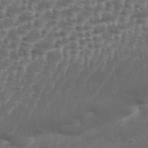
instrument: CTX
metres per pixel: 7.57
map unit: Aa
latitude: 33.2726
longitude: -135.7260
